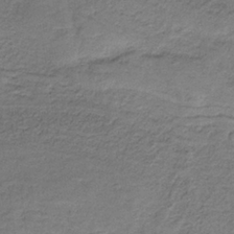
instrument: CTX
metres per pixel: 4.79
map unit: HNb
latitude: -35.2754
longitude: 58.8785
